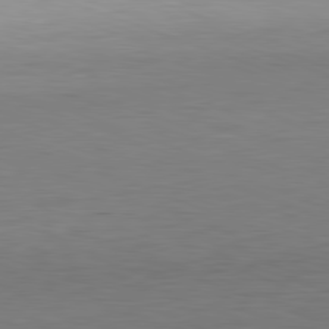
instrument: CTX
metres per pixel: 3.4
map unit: Hpe
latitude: -81.8423
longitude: 10.2362
